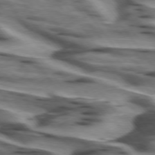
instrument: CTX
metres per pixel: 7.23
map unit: lApd
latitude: 74.5924
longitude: -58.4979
